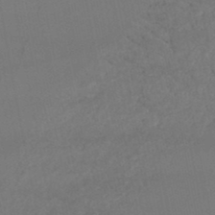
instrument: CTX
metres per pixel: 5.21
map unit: lHb
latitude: -46.5196
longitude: 75.5588
